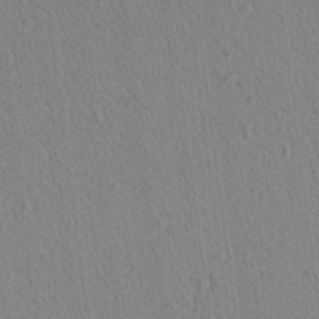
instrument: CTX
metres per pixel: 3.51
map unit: Aa
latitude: 21.7450
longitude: -139.1970
